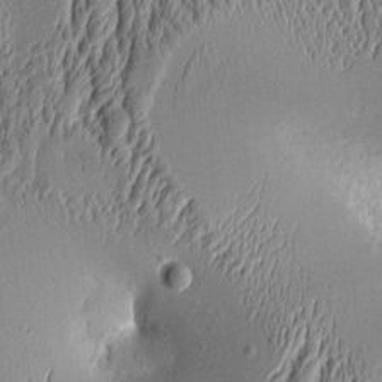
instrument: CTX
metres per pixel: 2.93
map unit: Aa
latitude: 9.3104
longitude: -130.4790
